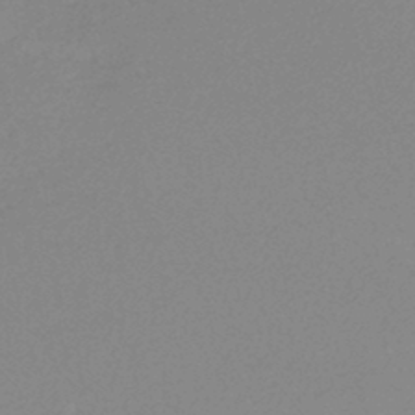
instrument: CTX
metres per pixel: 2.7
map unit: lHb
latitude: -44.3684
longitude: 80.0661
